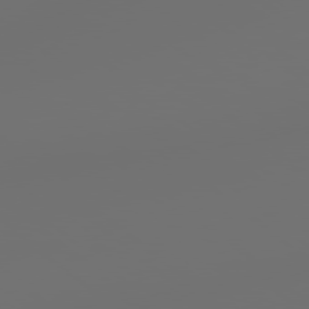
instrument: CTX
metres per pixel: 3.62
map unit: Hpe
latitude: 78.5168
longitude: 177.2565
